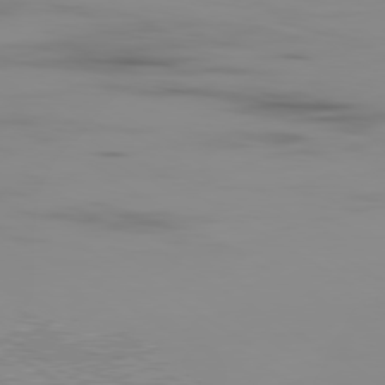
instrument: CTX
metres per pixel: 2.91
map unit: Ap
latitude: -79.8233
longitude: -78.4223
